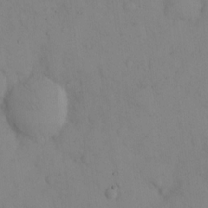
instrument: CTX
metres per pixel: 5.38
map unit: eHh
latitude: 12.7813
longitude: -61.6127
